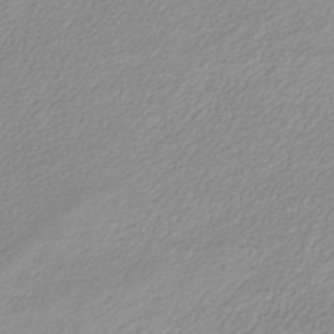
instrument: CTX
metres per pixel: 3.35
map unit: lHb
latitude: -45.1431
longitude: 71.5966
